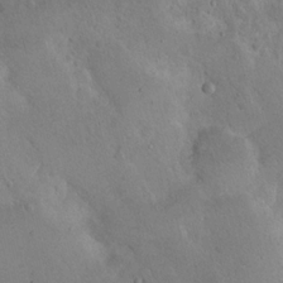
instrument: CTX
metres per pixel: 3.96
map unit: Nhu
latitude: 15.0837
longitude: -29.2537
